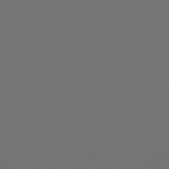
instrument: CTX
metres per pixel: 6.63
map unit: Hpe
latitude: 74.9892
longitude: -129.4993
